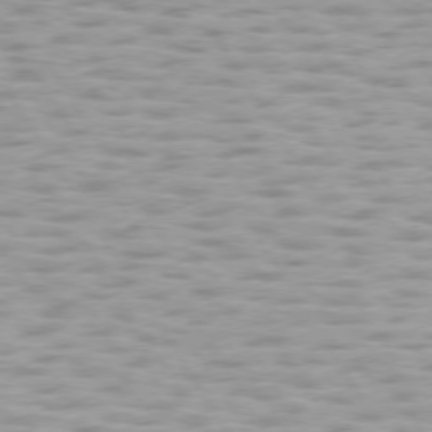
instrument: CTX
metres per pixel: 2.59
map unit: lApd
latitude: 75.1592
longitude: -50.3467
